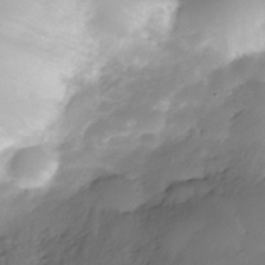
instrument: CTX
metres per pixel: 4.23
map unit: Nhe
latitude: -35.4643
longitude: -146.1578
